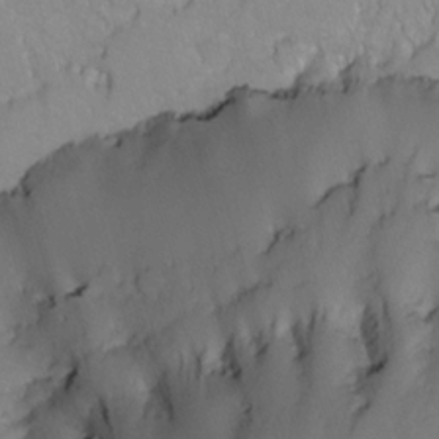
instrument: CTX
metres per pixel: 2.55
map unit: Nhu
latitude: -6.5762
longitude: -65.9150
